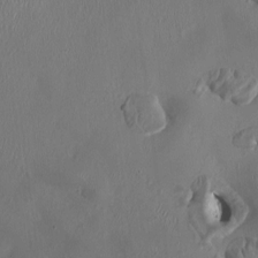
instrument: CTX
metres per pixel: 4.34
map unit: HNhu
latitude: 1.2348
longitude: -4.4790
